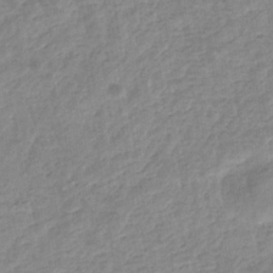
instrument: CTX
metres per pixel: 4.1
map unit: eHb
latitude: -35.6911
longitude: 77.1053
